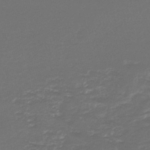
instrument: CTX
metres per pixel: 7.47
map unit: lHb
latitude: -45.0675
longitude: 78.4251
